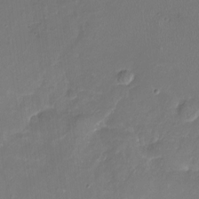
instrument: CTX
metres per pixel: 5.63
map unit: Nhu
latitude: -16.9542
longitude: -57.5560
